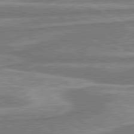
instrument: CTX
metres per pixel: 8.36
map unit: lApd
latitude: 80.4223
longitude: -177.1025
